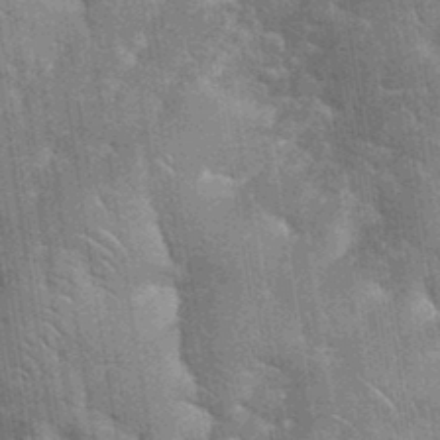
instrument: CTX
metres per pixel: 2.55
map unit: eHh
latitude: 35.2914
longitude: -65.4993
